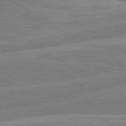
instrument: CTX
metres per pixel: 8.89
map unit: lApd
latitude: 81.0080
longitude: -168.3467
